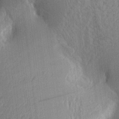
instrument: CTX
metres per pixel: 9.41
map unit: Aa
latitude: 16.9703
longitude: -148.2145
